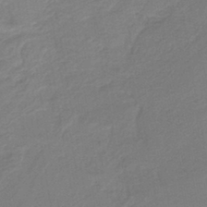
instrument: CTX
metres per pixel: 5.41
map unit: HNb
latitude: -41.9556
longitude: 51.3510
